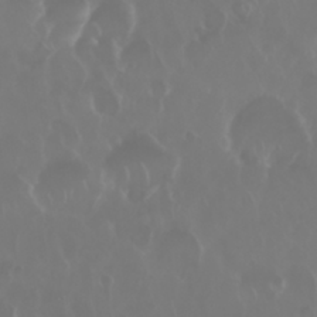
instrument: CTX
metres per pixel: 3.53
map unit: Nhu
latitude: 28.8002
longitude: -62.8569
